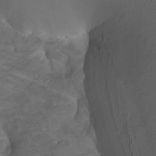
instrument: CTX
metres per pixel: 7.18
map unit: Nhu
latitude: -7.6155
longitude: -68.6301
